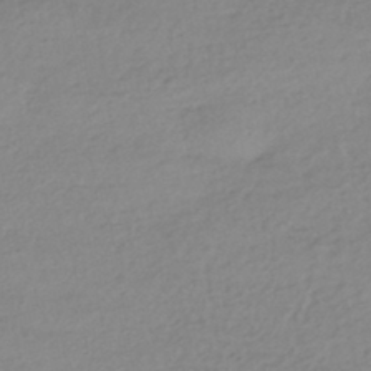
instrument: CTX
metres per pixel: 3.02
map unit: HNhu
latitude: -43.5588
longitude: 96.1228
